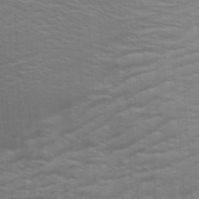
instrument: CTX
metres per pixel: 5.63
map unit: Aa
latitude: 28.2522
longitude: -139.8961
